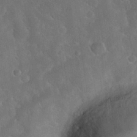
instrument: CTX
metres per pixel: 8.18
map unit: Nhu
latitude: 27.5182
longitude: -65.4048
